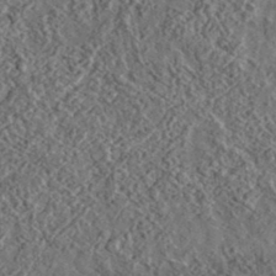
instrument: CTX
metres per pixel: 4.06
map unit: lHvf
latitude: 36.9703
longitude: -88.9136
